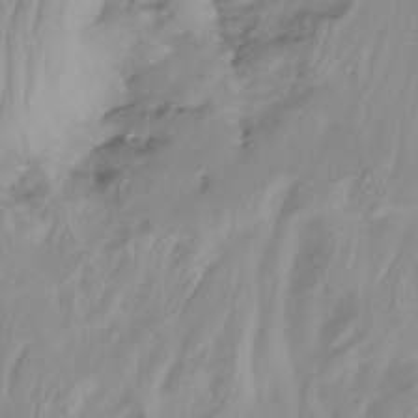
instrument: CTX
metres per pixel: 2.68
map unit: Nhu
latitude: -12.7463
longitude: -64.0444
